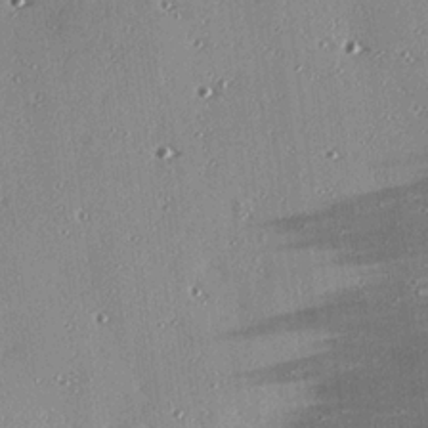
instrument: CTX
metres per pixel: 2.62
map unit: eHh
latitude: 23.6505
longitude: -89.5560
